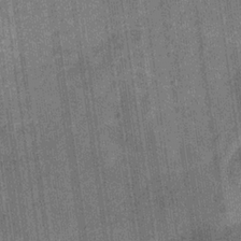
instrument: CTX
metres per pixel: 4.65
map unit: eHb
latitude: -30.7841
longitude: 64.3684
